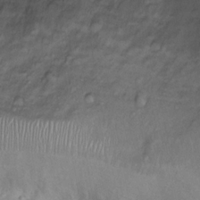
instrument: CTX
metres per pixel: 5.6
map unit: Nhu
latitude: 12.5546
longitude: -28.9136
